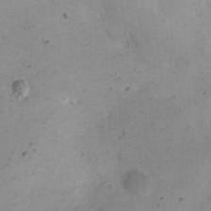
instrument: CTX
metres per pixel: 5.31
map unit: eHh
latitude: 20.4790
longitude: -62.7813
